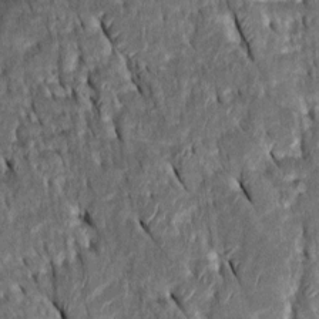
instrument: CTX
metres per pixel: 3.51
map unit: Htu
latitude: -0.6330
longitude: 148.6897
